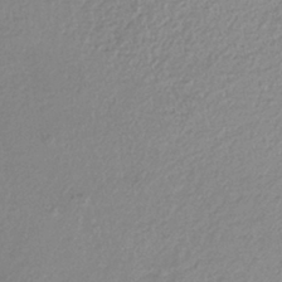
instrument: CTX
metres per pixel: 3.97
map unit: lHb
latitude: -42.1983
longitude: 68.5762
